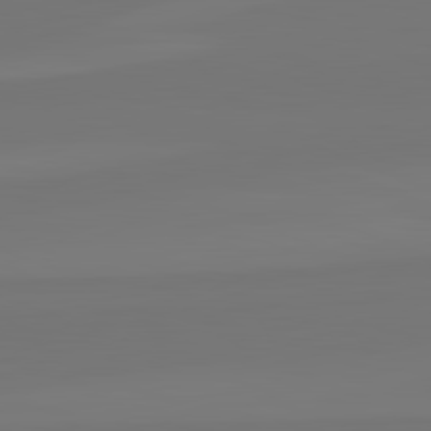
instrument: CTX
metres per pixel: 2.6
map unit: lApd
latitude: 82.6679
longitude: 155.5210
